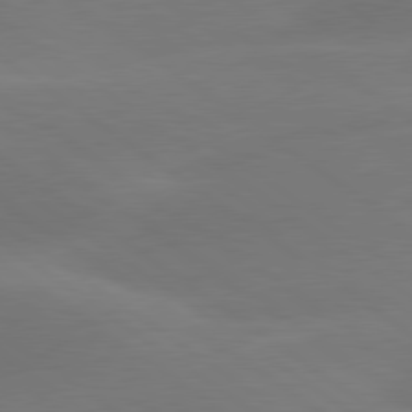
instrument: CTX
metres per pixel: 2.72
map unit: lApd
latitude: 79.8773
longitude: -89.7828
